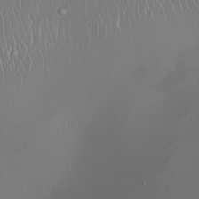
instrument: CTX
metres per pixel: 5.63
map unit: Nhu
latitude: -8.8786
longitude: -93.9528
